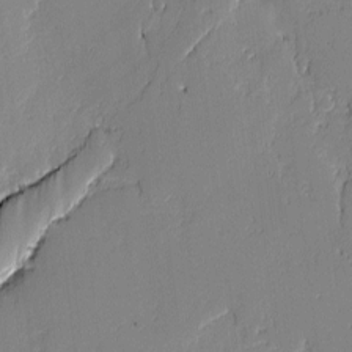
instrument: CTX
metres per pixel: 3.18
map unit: lAvf
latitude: -0.8975
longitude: -108.4034
